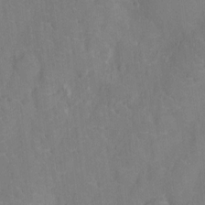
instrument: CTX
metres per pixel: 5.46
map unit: Nhu
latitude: -13.2565
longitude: -24.4601
